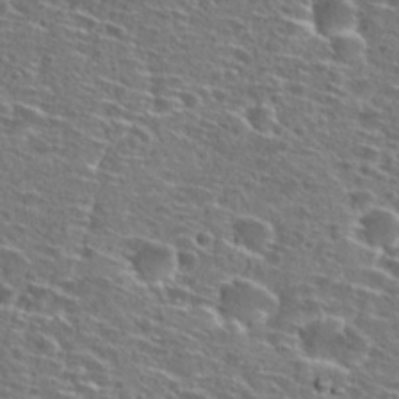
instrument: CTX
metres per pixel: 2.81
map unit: Hto
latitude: 27.0459
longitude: -47.0648
